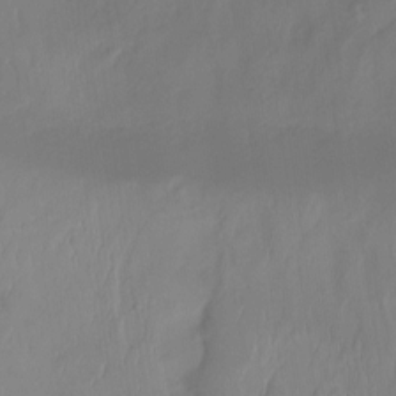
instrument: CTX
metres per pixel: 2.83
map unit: Ht
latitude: -14.5196
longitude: -52.0255
